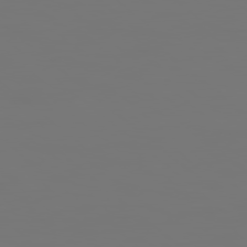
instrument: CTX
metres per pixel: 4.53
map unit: Hpe
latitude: 78.4601
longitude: 177.5966
